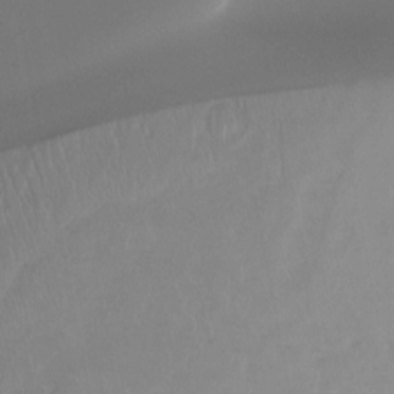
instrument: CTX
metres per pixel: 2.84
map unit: Htu
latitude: -14.6708
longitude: -44.7435
